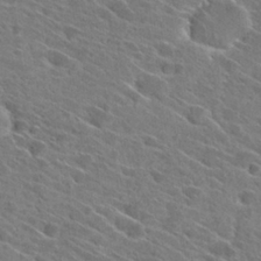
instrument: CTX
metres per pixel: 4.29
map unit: Hto
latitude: 27.1970
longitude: -42.7435
